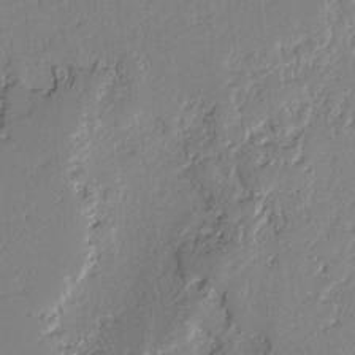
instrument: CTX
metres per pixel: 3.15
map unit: lAvf
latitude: -2.2928
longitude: -108.1766
